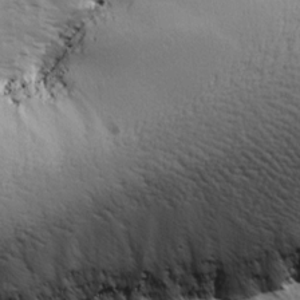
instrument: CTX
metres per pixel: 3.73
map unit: Ave
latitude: 14.8569
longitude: -103.8583
